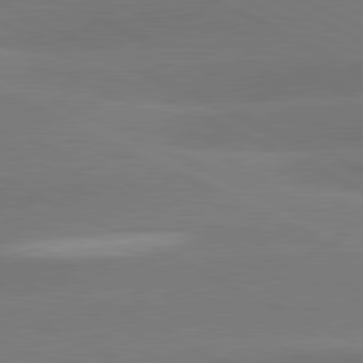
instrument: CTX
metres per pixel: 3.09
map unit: lApd
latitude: 81.5560
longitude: -154.1200
